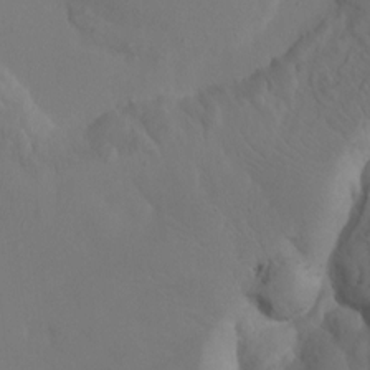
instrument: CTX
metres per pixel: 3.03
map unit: HNhu
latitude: 6.5924
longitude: -6.4979
